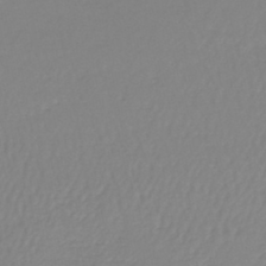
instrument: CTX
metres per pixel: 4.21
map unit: lHb
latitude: -44.0850
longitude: 62.2550
